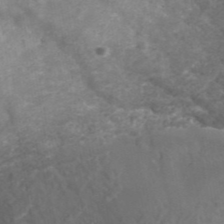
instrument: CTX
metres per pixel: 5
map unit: ANa
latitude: 42.8947
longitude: 24.0283
